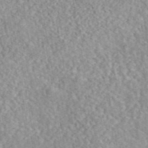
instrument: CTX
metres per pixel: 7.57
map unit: eAb
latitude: 44.1389
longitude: 117.0297
